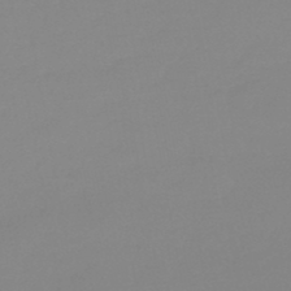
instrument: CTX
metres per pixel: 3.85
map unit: lHb
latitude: -44.0850
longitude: 63.6155
